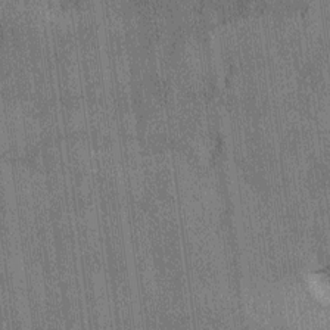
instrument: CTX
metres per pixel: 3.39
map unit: HNhu
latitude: 0.5357
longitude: -5.9906
